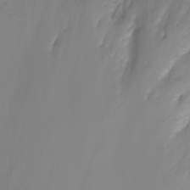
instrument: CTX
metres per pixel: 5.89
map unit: Ht
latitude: -3.1998
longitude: -61.9906
